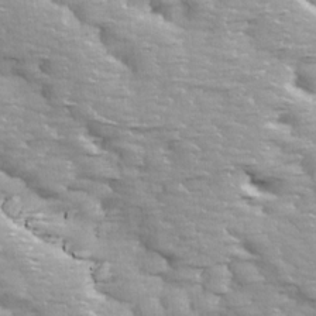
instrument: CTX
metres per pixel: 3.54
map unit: Ave
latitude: 14.0633
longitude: -104.8947
